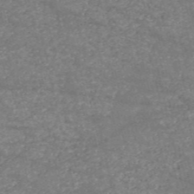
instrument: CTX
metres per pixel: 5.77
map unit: HNb
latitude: -53.7477
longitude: -38.4412
